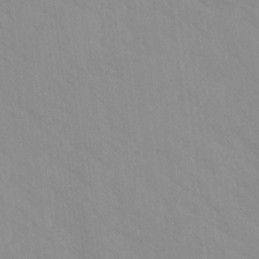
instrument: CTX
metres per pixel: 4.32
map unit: Ave
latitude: -1.6344
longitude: -112.1578
